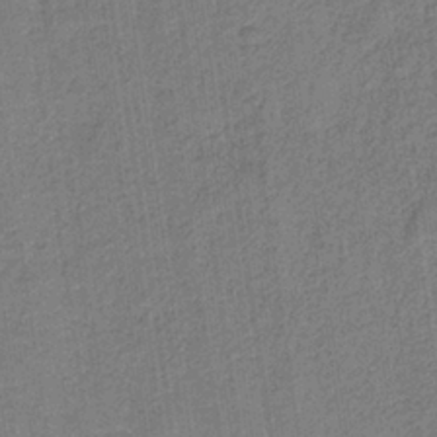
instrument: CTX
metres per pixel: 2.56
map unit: HNb
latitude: -36.6896
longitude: 51.6533
